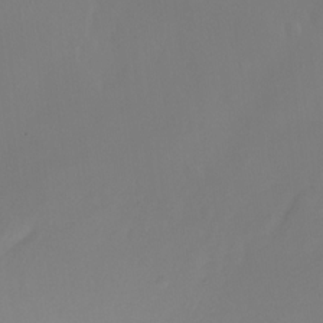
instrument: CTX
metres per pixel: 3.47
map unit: Nhu
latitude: -16.2362
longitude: -50.7624
